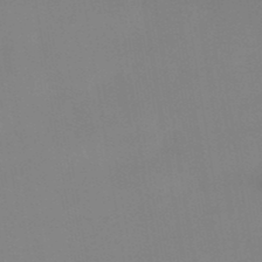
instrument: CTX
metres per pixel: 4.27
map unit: lHb
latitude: -49.3132
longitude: 67.7855
